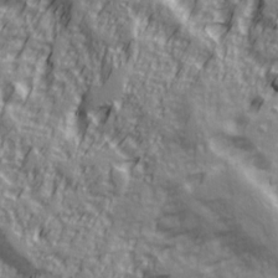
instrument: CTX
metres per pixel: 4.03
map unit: Ave
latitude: 22.8191
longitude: -133.0647
